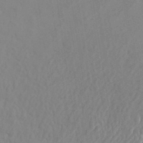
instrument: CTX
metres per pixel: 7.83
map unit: eHh
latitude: 33.9528
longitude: -132.8191
